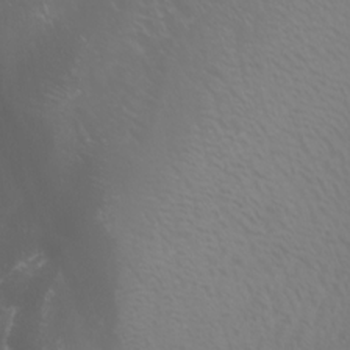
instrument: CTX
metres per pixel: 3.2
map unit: Nhu
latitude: -7.7666
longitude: -83.8772
